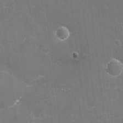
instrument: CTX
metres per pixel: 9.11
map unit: eHh
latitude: -3.3509
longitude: -75.8017
